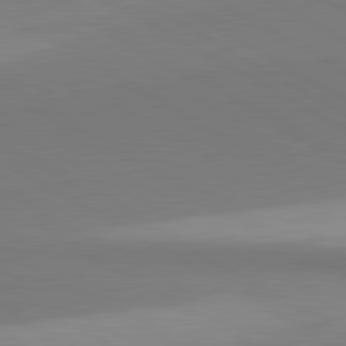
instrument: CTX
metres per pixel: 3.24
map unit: lApd
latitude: 81.0836
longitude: 159.7477
